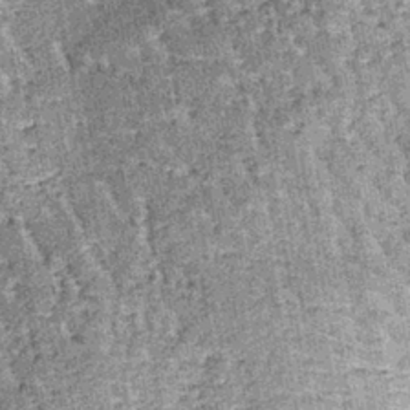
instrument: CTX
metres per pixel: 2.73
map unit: lHb
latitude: -38.4251
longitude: 64.6897
